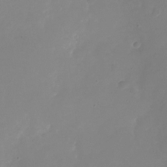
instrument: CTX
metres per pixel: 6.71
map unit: Nhu
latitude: -25.8044
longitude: -72.7058
